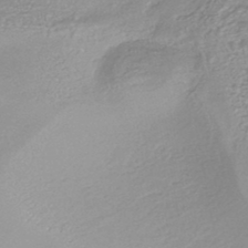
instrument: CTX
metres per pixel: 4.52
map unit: HNhu
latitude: -46.3684
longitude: 98.4062
